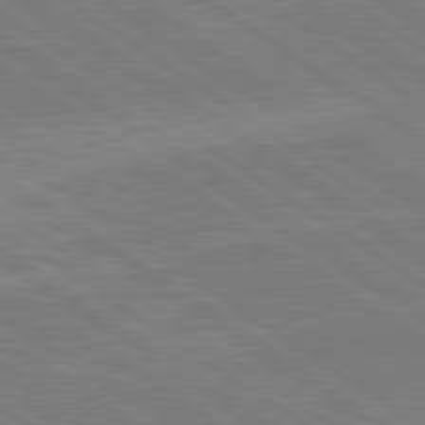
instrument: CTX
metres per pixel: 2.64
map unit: lApd
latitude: 79.5938
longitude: 166.1606
